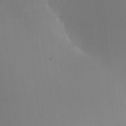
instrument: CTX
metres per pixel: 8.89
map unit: HNhu
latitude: 6.9703
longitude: -1.8016
